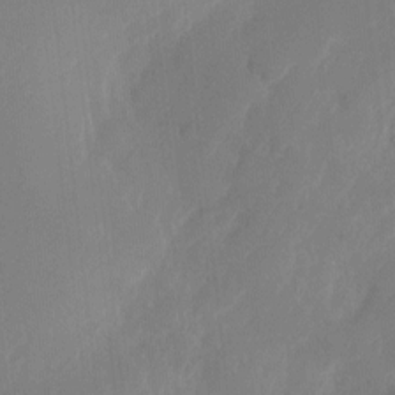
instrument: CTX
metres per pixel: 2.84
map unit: Nhu
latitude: -22.4251
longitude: -71.6694
